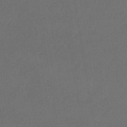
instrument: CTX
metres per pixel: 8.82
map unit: eHb
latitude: -46.5951
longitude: 85.5021
